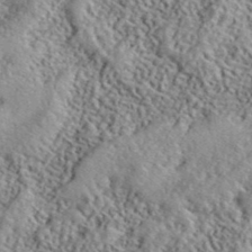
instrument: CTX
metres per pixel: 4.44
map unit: lHvf
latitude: 40.7813
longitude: -88.3657
